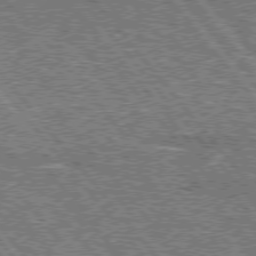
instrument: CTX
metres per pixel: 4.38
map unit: lApd
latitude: 75.7261
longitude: -77.5182
